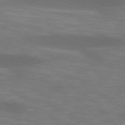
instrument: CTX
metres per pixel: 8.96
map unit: lApd
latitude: 74.4034
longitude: -54.4223
